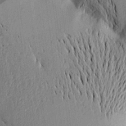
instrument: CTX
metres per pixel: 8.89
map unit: Aa
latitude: 16.2523
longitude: -147.9339
